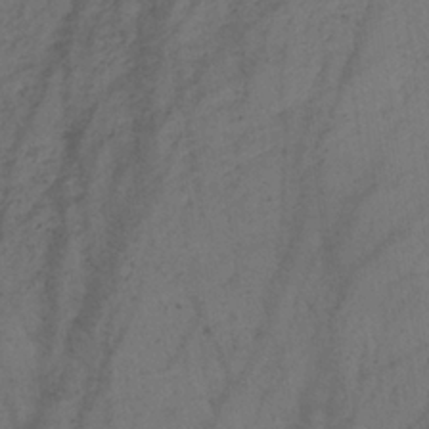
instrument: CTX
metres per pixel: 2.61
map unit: HNb
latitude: -32.2362
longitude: 63.5021
